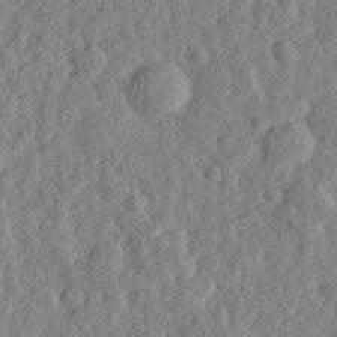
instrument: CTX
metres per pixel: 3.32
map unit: eHh
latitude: 28.0444
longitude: -76.7813
